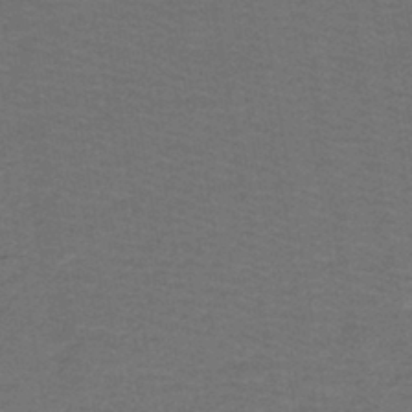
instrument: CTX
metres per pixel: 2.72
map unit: lHb
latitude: -43.5021
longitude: 53.7666
